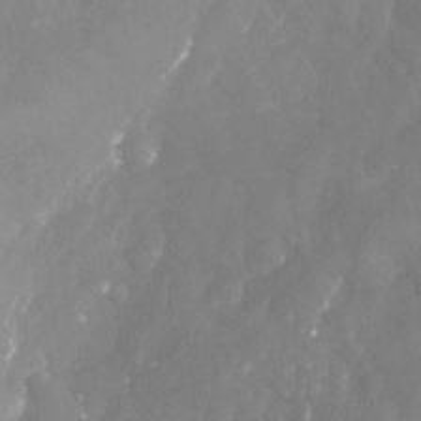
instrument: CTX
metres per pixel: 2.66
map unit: Nhu
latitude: -23.5588
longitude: -57.5560
